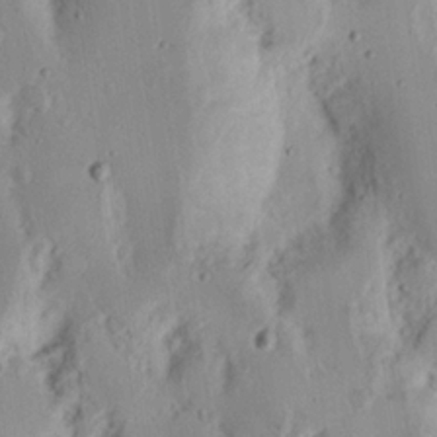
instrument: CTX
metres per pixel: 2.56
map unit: Nhu
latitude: 16.7624
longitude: -74.0822
